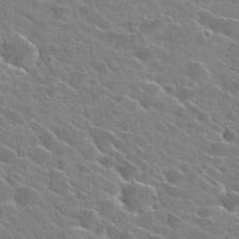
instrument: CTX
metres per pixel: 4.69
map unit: Hto
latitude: 26.0255
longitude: -42.5735
